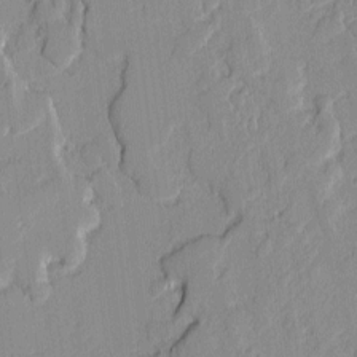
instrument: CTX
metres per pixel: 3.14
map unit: lAvf
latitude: -0.6330
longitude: -108.1011
